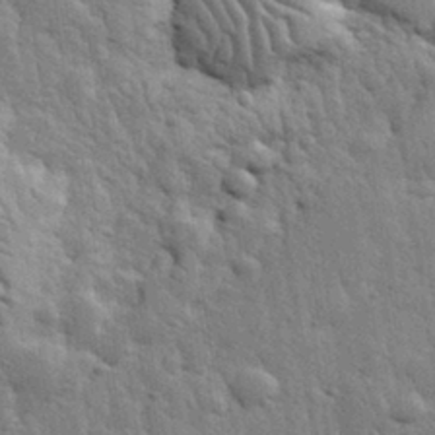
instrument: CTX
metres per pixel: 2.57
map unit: eHh
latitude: 31.1970
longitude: -78.8569
